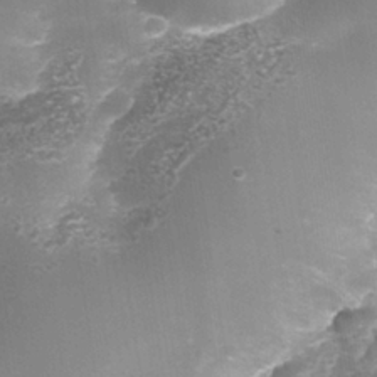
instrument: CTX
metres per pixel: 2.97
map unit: Nhe
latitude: -35.4832
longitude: -145.2348
